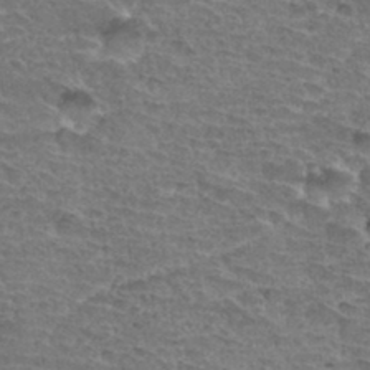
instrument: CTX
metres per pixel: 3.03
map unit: Hto
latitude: 34.2522
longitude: -44.7435
